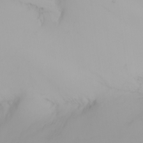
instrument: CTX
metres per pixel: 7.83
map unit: Nhu
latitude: -4.6518
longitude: -93.4615
